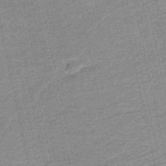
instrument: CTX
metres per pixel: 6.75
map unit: HNb
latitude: -51.9556
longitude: -51.4048
